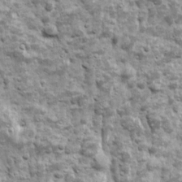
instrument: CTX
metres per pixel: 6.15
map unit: Ave
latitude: 16.6679
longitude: -133.8961
